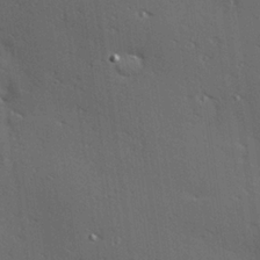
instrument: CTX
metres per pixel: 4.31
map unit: Hve
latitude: 26.0444
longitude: -91.8205
